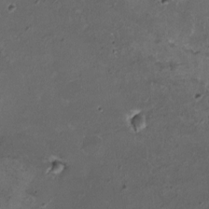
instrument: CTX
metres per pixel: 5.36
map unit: HNhu
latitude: 5.1970
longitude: 1.4077
